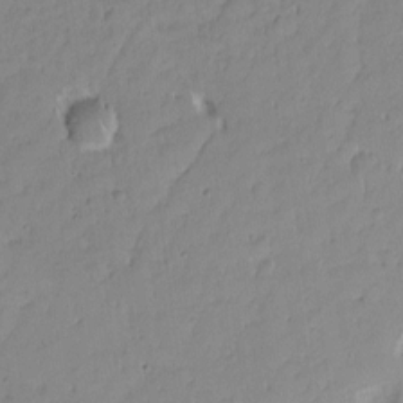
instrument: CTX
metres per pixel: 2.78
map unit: Nhu
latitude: -5.0486
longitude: -149.2915
